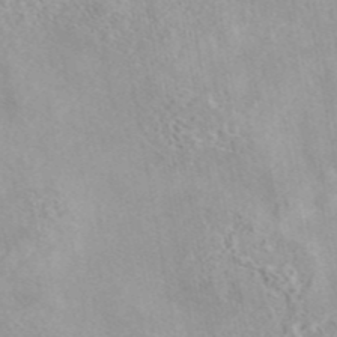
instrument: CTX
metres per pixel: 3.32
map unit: eAb
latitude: 44.4412
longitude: 115.3887
